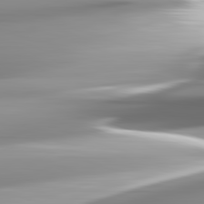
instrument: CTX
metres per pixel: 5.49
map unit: lApd
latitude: 82.5734
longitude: -143.7828
